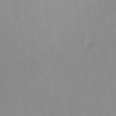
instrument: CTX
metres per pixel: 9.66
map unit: HNhu
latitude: 0.8569
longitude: -5.0836
